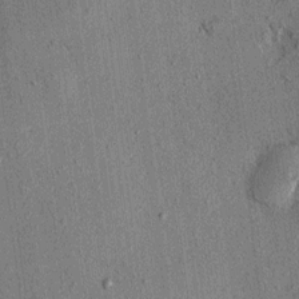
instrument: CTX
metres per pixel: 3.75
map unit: eHh
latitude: 0.1955
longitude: 15.1809
